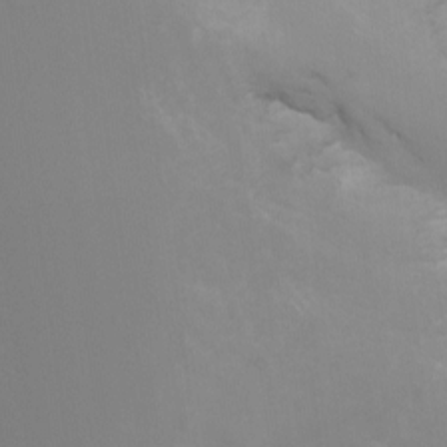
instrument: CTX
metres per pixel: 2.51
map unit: Nhu
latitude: -8.8786
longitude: -52.0633
